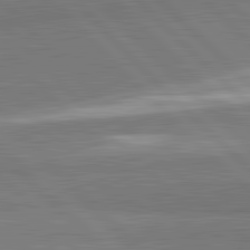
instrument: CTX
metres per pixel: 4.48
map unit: lApd
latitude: 81.9528
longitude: 163.1431
